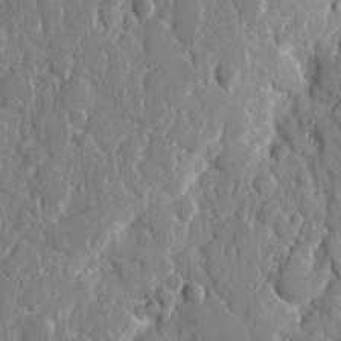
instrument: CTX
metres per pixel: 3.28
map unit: eHh
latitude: 8.2145
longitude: -67.3481
